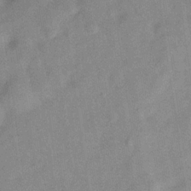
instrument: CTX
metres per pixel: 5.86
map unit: Hve
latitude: -31.1809
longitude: 91.9178
